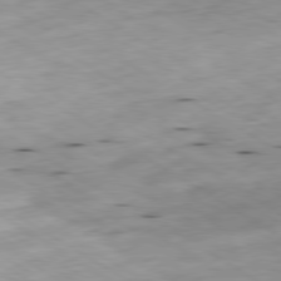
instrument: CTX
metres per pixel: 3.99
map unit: Ap
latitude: -80.1984
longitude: -72.1011
